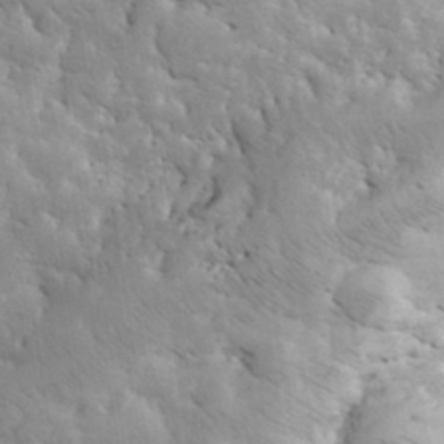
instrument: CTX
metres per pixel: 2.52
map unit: eHh
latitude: 36.1956
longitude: -67.3859
